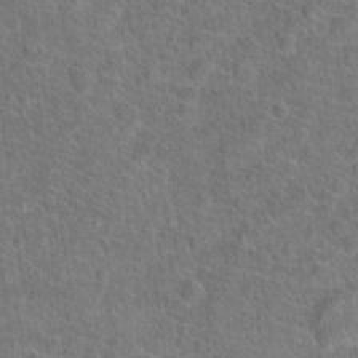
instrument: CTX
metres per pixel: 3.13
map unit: Hto
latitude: 19.2159
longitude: -43.8394
